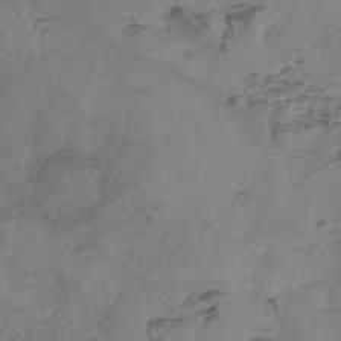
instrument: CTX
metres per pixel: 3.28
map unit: eHh
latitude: -42.5195
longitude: 119.6911
